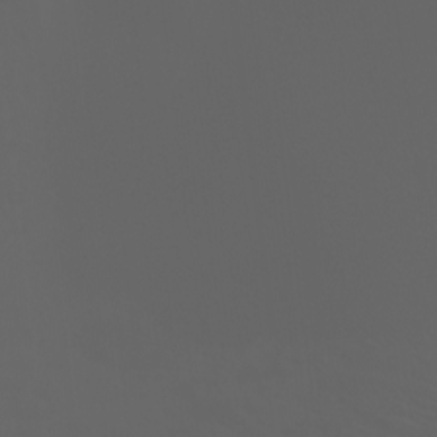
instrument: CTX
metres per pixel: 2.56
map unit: Ht
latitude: -3.5777
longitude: -60.9324
